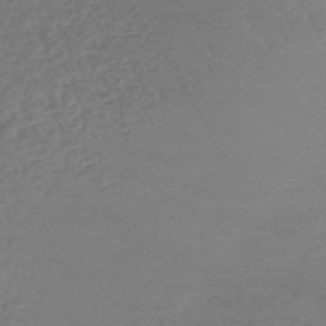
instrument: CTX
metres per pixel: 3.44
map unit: lHb
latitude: -42.8408
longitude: 68.8408
